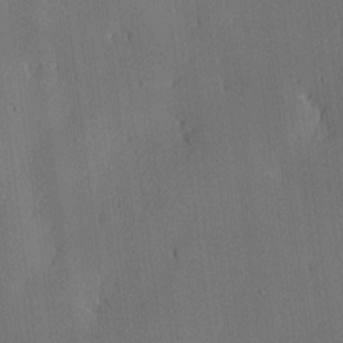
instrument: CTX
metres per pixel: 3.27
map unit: lHvf
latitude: 20.4223
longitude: 144.1984
